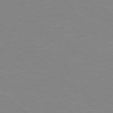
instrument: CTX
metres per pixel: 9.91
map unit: Hpe
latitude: 78.7058
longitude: -124.7813
